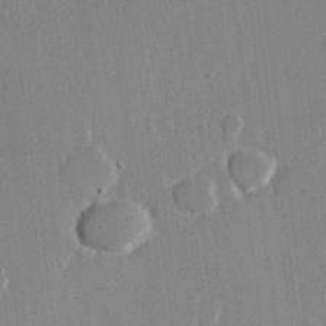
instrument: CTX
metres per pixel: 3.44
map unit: Hve
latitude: 22.2333
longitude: 148.8408
